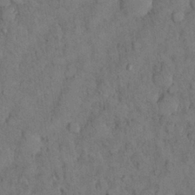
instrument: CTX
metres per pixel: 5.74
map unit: Nhu
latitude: 28.8191
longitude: -72.1200
